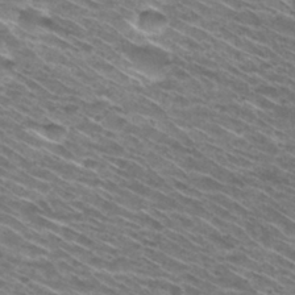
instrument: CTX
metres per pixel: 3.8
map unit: Hto
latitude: 30.9325
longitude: -46.2712
